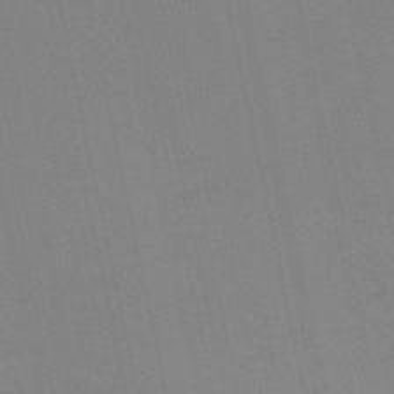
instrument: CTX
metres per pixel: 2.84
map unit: HNb
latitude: -52.7085
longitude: -47.5183
